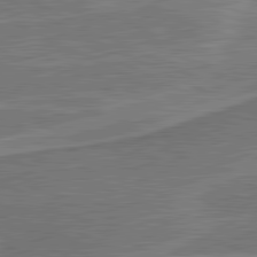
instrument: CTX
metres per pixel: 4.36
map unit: lApd
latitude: 81.3293
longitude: 141.0297
